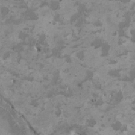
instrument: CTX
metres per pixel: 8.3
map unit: HNhu
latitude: 3.4804
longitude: -3.2537
